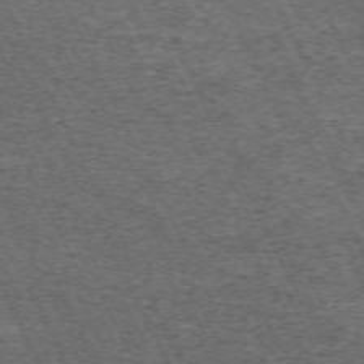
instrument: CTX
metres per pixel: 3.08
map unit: Hpe
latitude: -70.5385
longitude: 11.6911
